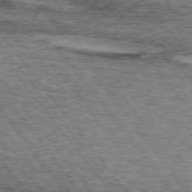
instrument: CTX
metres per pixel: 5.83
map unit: lApd
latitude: 73.7261
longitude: -76.9136
